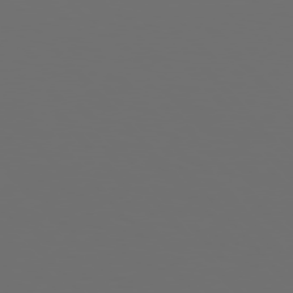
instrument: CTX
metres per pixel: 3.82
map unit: Hpe
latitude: 76.4979
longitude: -141.6882
